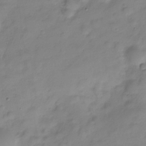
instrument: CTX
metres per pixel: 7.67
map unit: Hve
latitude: -29.0298
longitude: 93.9367
